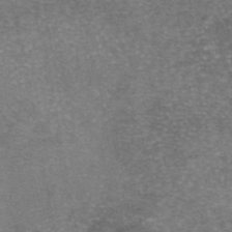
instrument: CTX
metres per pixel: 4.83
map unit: eAb
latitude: 46.5168
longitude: 104.7463
